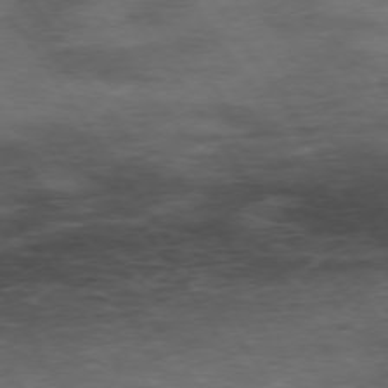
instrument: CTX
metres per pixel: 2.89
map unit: Hpe
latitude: 73.9339
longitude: -142.7435
